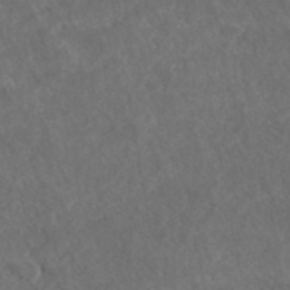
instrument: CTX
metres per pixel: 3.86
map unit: ANa
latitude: 43.3482
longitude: 27.7099
